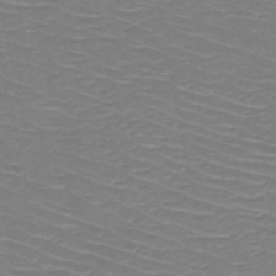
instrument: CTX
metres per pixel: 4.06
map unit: HNb
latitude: -49.7667
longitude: -47.1592
